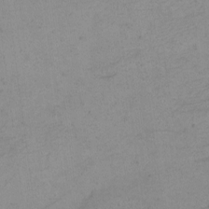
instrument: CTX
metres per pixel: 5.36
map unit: eHh
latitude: -4.5384
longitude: -78.8380
